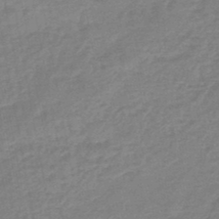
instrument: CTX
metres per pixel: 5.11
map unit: eHb
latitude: -45.7289
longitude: 82.1795
